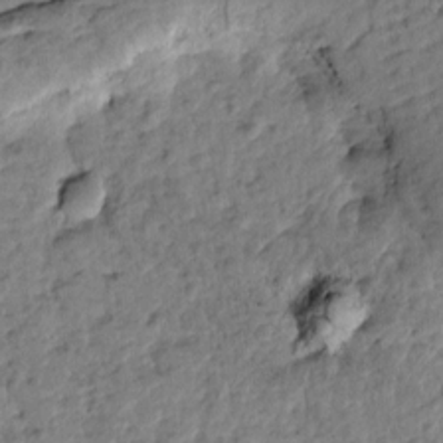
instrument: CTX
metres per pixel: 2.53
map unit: Htu
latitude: -0.5574
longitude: -179.0270
